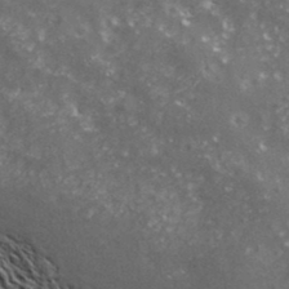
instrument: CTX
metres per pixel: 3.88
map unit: ANa
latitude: 37.0648
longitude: 17.5022
